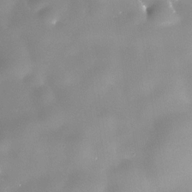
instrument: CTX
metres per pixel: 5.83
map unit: Nhe
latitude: -36.1039
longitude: -87.5560
